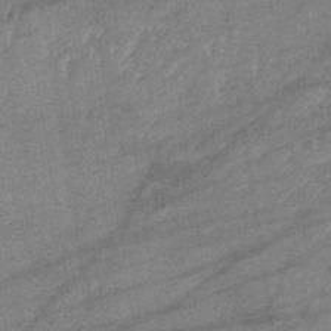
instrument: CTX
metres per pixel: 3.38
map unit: eHb
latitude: -34.0472
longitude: 70.7841
